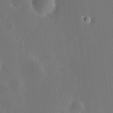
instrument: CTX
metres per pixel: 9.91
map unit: HNhu
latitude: 6.6868
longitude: 6.9163
